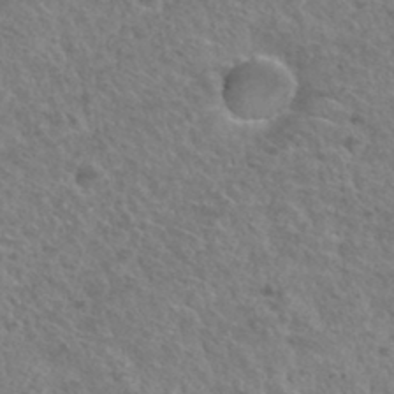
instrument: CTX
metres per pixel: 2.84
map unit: Hto
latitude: 32.5735
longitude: -49.9528
